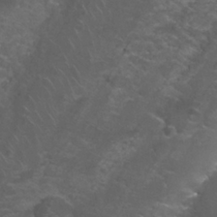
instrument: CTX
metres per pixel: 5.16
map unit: Nhu
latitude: 27.5560
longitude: -61.0080
